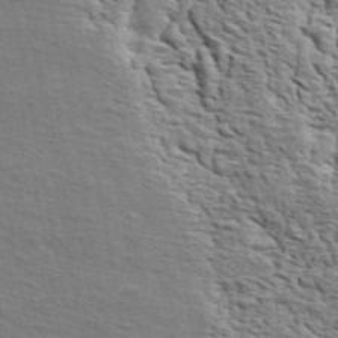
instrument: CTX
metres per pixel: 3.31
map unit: ANa
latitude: 46.3845
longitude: -84.6113
